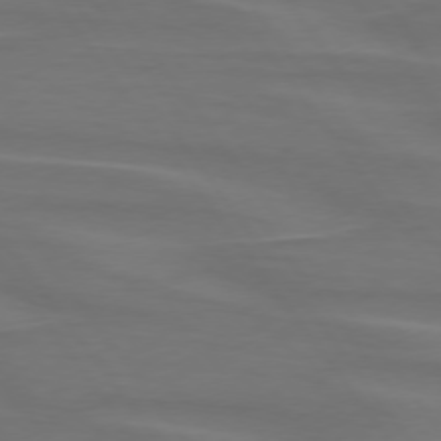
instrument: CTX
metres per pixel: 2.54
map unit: lApd
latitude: 74.8002
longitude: -79.5938
